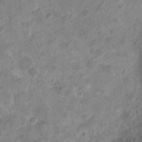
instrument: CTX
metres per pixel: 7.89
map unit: Nhu
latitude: 4.3089
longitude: -18.1577
